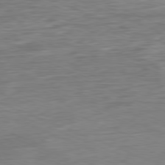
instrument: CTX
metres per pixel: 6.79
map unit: Ap
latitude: -80.5952
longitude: -91.0836
